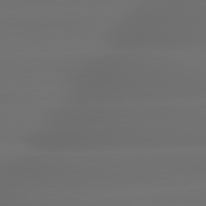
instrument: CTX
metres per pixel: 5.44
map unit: lApd
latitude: 79.4994
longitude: -138.3656
